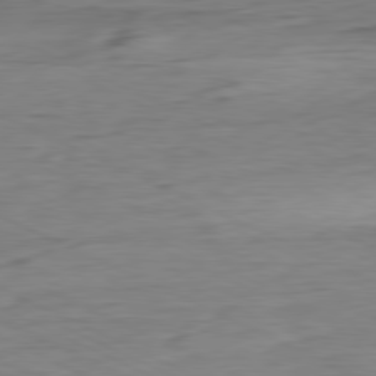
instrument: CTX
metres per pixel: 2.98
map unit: Ap
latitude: -80.6141
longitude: -81.8772
